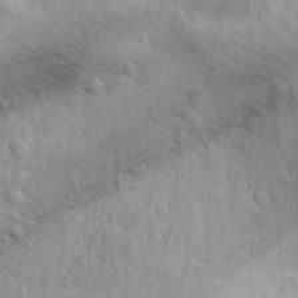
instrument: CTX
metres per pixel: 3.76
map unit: Ave
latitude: 18.6301
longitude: -133.4049
